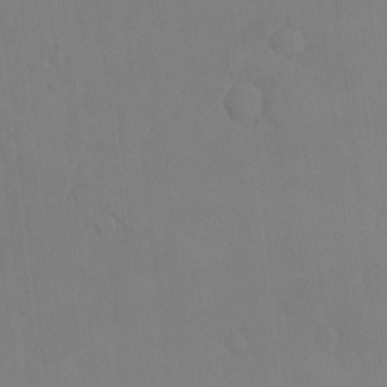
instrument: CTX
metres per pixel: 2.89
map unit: HNhu
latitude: -5.2376
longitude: 14.9542
